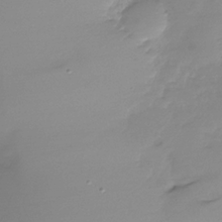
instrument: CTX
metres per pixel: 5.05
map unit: Nhu
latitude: -28.5007
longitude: -59.0836
